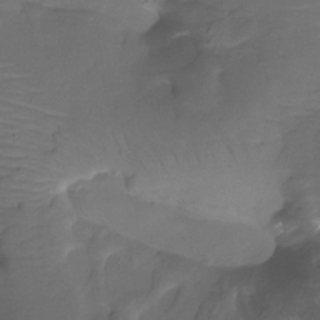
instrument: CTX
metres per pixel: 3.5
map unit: Htu
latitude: -13.2376
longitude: -46.6869
